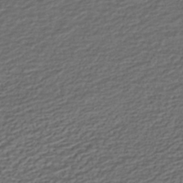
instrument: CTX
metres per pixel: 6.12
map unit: ANa
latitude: -45.1053
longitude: 106.0283
